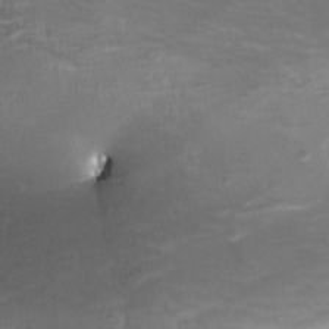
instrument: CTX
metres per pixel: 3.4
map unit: Nve
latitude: -25.2187
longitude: -108.8002
